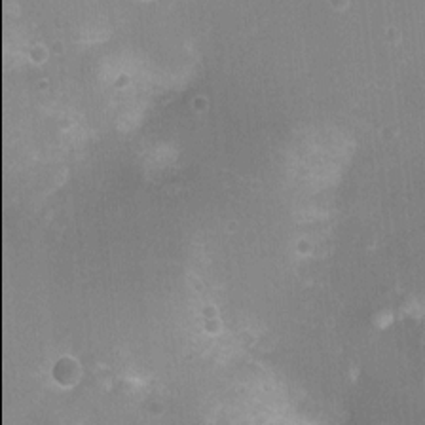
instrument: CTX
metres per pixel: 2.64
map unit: Nhu
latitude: 5.3293
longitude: -17.9906
